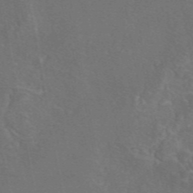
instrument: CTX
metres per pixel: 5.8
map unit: eAb
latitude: 46.5735
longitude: 108.1417
